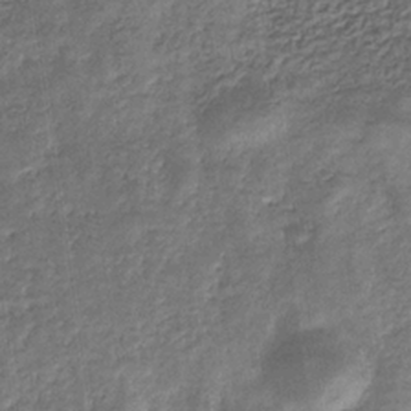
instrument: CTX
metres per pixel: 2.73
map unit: eHb
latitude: -31.0675
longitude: 72.8597
